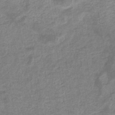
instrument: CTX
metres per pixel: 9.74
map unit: eHb
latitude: -35.2376
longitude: 77.5210
